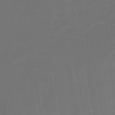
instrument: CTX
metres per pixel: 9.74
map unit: lHb
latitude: -43.8233
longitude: 60.7841
